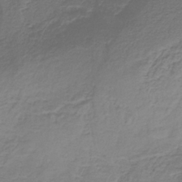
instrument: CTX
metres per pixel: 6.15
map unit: HNb
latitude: -34.5952
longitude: 53.2942
